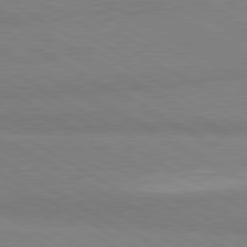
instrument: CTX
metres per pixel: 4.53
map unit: lApd
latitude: 80.5924
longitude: -179.4238
